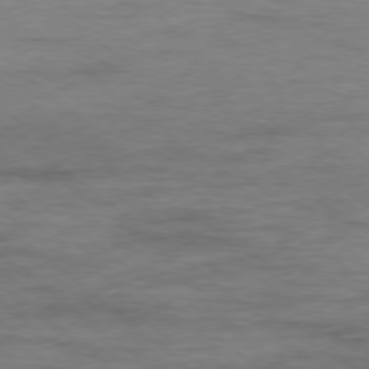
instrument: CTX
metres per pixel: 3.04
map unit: Ap
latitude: -78.8597
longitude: -87.4237
